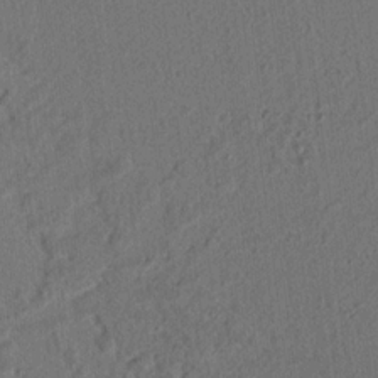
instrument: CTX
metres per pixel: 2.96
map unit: lAvf
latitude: 7.2915
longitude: 165.0487
